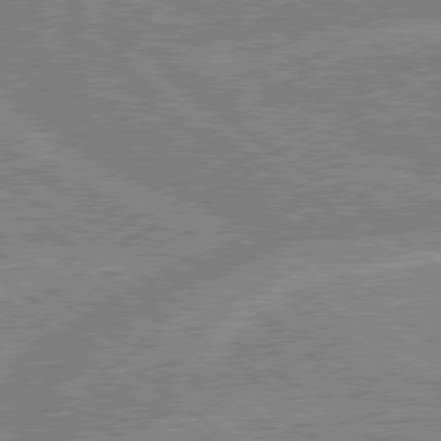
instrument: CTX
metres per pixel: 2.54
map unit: lApd
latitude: 79.4049
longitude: -156.6112
